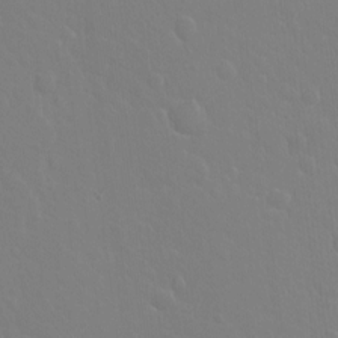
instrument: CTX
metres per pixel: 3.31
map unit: Hto
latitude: -3.6721
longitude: -35.0836
